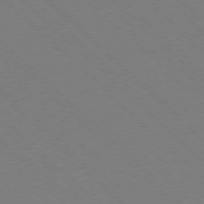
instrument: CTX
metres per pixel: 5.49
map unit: Ap
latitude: -77.3888
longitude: -66.0255
